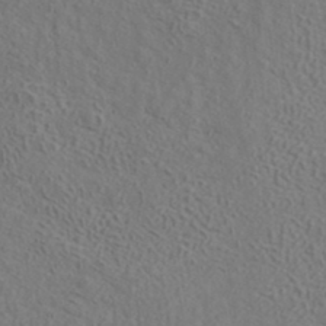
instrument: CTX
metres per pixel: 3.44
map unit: ANa
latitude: 37.1214
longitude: 19.0675
